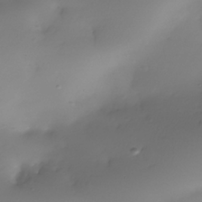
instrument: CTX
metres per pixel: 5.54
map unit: Nhe
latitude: -36.1039
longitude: -117.3482
